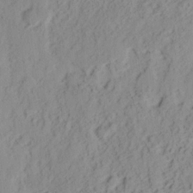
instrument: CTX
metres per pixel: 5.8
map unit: Nhu
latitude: 16.0633
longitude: -73.5372
